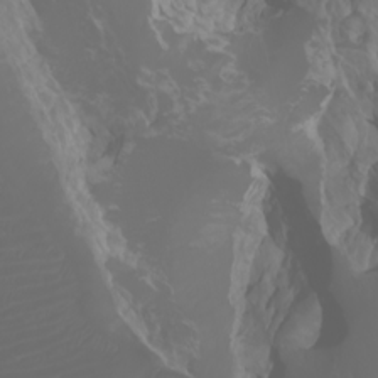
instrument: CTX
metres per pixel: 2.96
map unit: Htu
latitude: -1.4266
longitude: -76.1955
